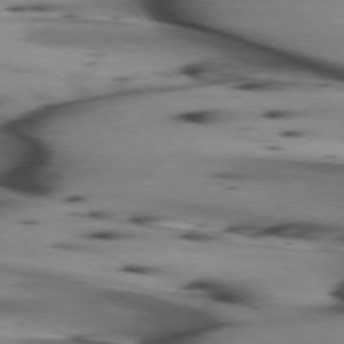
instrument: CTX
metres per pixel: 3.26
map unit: lApd
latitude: 74.7435
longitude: -65.5938
